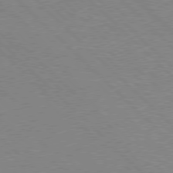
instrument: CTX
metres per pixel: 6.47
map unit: Hpe
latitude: 77.0836
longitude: -153.4427
